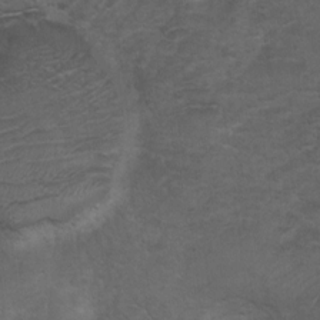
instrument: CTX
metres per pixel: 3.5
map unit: Ht
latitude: 4.4412
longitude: -29.1781
